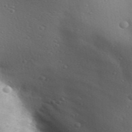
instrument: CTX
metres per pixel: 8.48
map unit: Aa
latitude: 29.4804
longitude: -138.9136
